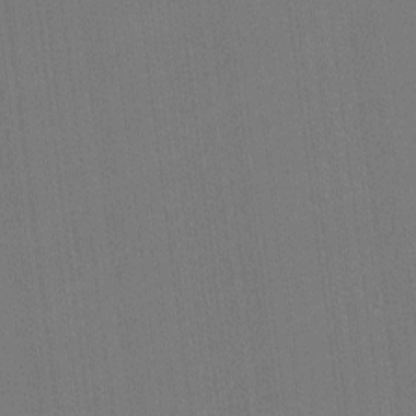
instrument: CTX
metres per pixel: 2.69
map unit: lHvf
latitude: -11.4266
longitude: -104.5357
